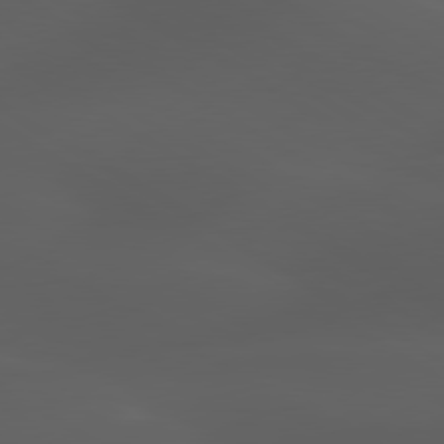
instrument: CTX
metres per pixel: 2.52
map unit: lApd
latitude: 80.0444
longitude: -88.2712
